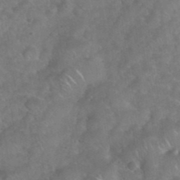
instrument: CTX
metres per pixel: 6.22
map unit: eHh
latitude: 39.4804
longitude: -58.5735
